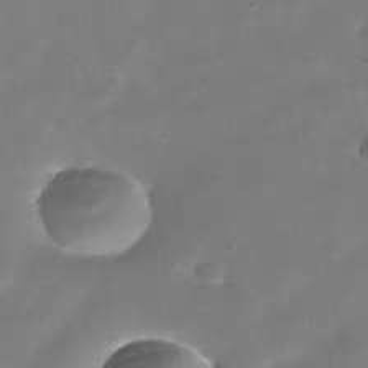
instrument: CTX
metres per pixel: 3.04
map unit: Nhe
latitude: -38.8030
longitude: -119.0647
